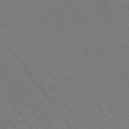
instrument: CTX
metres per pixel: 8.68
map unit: Hpe
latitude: 75.6127
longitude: -157.7071
